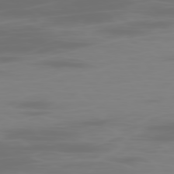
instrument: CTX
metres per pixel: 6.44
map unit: Ap
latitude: -78.9352
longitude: -70.3278
